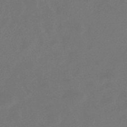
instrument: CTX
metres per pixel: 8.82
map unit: eHb
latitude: -35.9556
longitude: 78.8975
